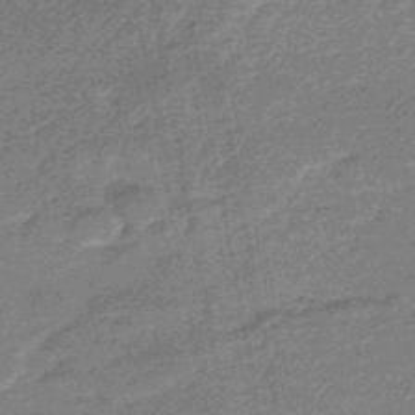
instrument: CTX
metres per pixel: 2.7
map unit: eHb
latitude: -45.3699
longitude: 88.9919
